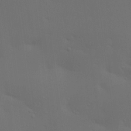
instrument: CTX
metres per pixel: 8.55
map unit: lAa
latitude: 20.7435
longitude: -138.5735
